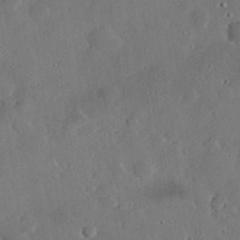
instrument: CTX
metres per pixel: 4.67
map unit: lHvf
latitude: 32.4601
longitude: -85.1025
